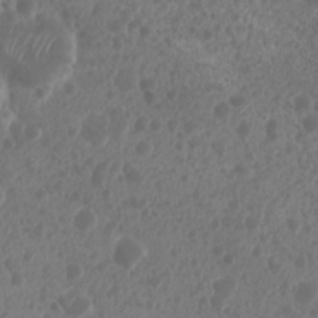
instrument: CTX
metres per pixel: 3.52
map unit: Nhu
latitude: 6.1200
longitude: -18.7813
